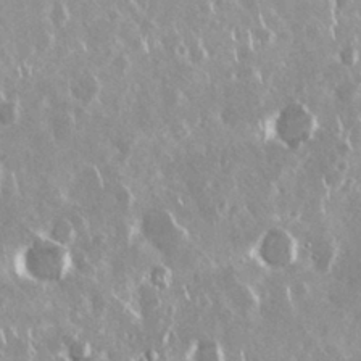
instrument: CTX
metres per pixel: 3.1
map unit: Nhu
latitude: 29.3859
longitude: -61.0080
